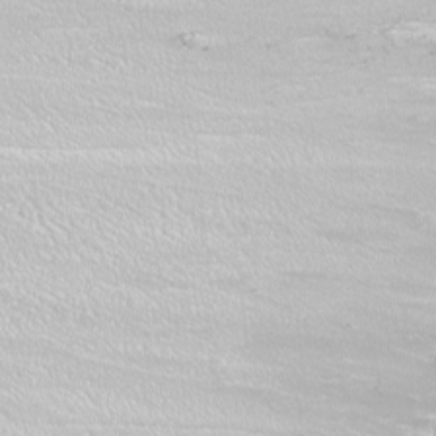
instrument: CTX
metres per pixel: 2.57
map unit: Nhu
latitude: -8.1228
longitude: -71.0647
